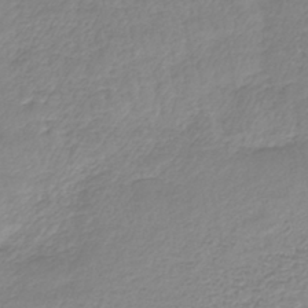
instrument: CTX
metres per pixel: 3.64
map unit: lHb
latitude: -40.5007
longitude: 70.1417
